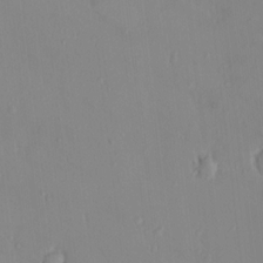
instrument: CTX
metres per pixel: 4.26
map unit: HNhu
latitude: 5.6316
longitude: 1.6344
